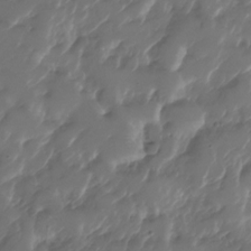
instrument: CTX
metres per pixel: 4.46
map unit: Nhu
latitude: -27.9178
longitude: -72.4223
